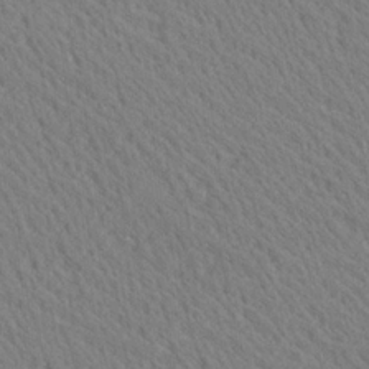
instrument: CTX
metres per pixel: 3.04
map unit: Ave
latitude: 20.8569
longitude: -139.3293
